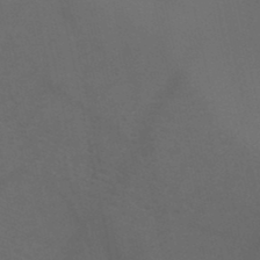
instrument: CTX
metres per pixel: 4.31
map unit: HNb
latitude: -46.8975
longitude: -44.6301
